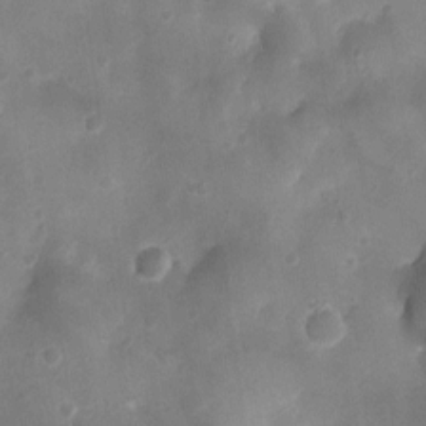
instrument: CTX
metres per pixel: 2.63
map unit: Ht
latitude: -3.3698
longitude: -19.4804
